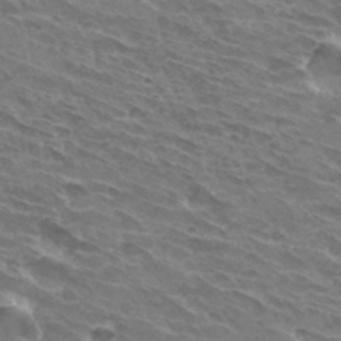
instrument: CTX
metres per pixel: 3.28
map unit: Hto
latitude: 32.5735
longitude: -43.1025
